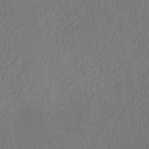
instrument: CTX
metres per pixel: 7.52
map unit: Ave
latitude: 12.3656
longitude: -107.1970
